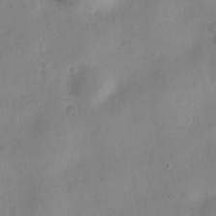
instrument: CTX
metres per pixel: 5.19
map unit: Nve
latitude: -22.6519
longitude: 106.3684
